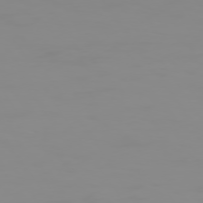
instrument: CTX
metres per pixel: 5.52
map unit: Hpe
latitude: 74.3845
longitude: -127.5749
